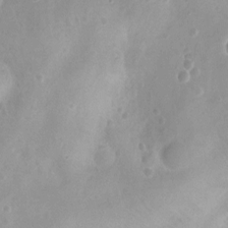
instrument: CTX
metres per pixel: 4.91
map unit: Hto
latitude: -12.1984
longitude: -38.8569
